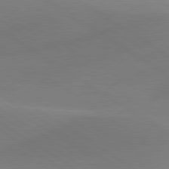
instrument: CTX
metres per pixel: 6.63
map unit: lApd
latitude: 79.9528
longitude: -90.9325
